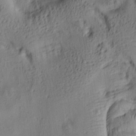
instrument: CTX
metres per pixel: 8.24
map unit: lAa
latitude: 5.5749
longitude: -114.5356
